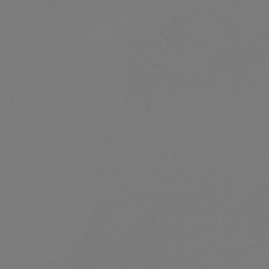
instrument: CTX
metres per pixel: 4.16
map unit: eHb
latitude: -50.5763
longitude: 68.6707
